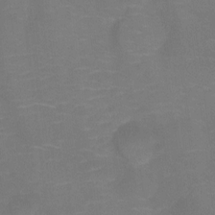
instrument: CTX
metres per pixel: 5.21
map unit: Ht
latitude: -9.1809
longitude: -35.1781
